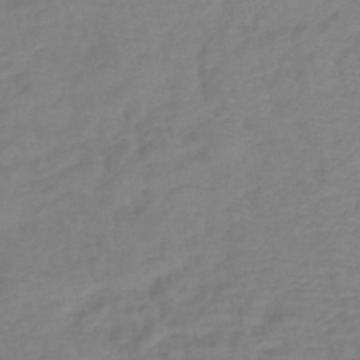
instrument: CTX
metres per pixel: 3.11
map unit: lHb
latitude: -41.2376
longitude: 76.7841
